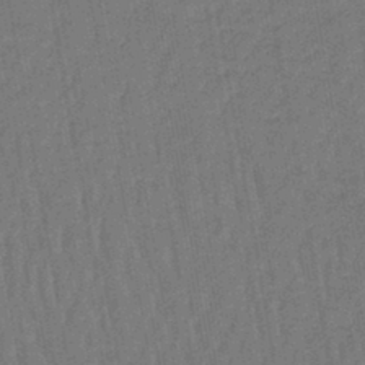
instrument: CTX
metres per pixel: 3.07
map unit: lHb
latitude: -43.0864
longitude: 63.0297
